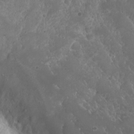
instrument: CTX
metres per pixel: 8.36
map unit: Hto
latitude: 19.6882
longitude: -57.8016
